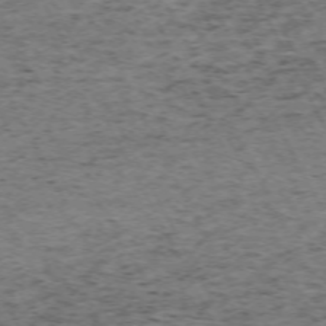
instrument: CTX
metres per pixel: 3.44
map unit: Hpe
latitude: -71.6722
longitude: 11.9745
